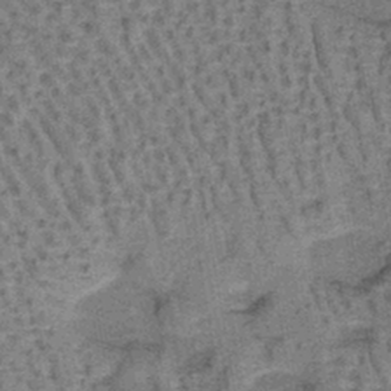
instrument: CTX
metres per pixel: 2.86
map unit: lHb
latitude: -40.4818
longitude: 57.8989
